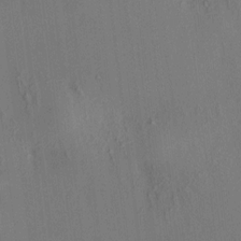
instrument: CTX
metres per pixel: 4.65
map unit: HNhu
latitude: 7.3104
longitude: 14.6519
